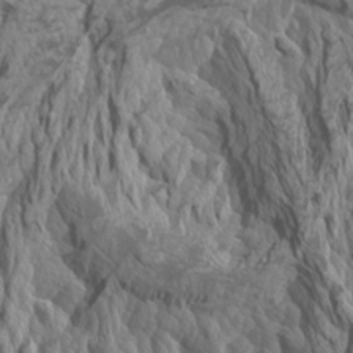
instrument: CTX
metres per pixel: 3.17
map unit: Htu
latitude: -3.5777
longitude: -72.9703
